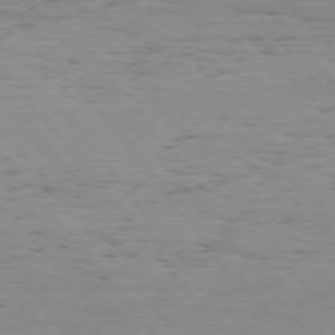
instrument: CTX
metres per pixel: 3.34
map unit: Hpe
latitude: 75.4804
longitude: -143.8961
